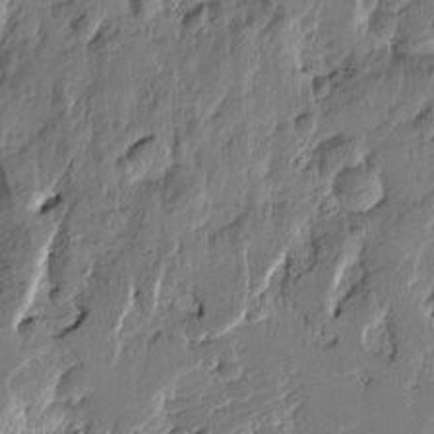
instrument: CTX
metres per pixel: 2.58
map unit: Htu
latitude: -4.8030
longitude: 179.5588
